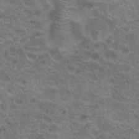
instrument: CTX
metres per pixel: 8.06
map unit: Hto
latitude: 19.5560
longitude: -40.4601
